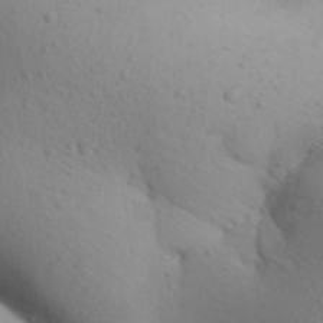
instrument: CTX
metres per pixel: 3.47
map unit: Aa
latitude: 31.5938
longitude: -146.1011
